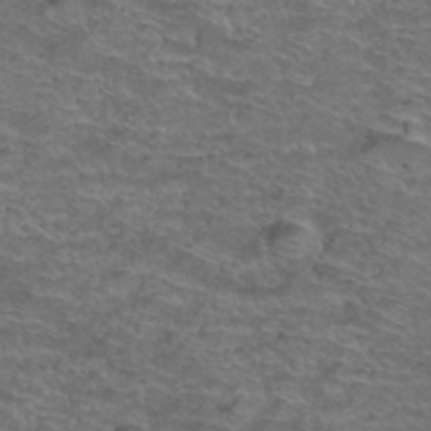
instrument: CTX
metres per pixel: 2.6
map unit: Hto
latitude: 38.6301
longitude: -43.1214
